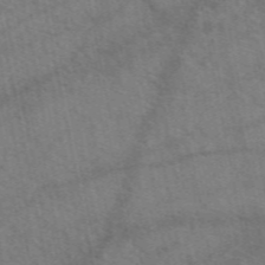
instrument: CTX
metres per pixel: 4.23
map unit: eAb
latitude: 50.7435
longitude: 115.3887
